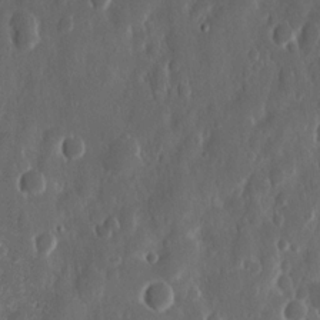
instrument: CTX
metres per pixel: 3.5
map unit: Nhu
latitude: 13.8772
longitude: -73.3293
